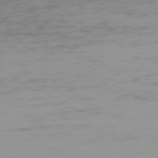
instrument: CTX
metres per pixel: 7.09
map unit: Hpe
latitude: 75.7261
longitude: -126.9703
